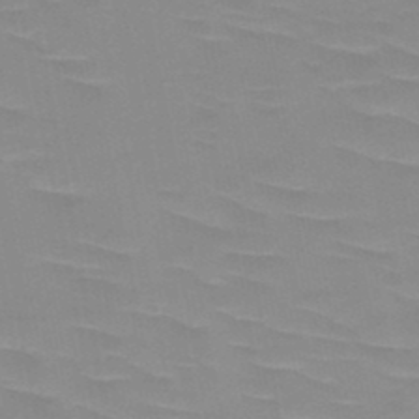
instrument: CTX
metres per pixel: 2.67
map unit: HNb
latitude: -48.4818
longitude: -49.2159
